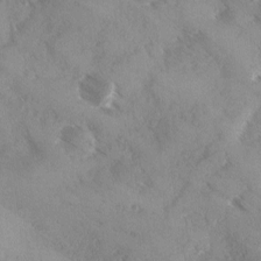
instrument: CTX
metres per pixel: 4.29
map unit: Ave
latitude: 0.2144
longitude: -111.4993
